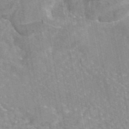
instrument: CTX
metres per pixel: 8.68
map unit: eAb
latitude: 45.4048
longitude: 105.6344
